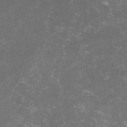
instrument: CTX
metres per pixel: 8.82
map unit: lHvf
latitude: -14.3118
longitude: -99.0836
